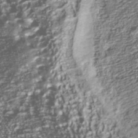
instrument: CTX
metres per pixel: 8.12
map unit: Nhu
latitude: -39.6533
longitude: -83.1781
